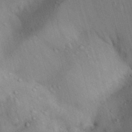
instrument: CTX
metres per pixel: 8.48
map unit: Aa
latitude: 30.8947
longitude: -144.5357
